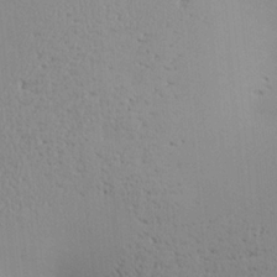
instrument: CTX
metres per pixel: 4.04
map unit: Nve
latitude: -9.1998
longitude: 174.2172
